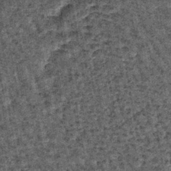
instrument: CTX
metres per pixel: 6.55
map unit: lHb
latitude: -39.5966
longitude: 64.6897
